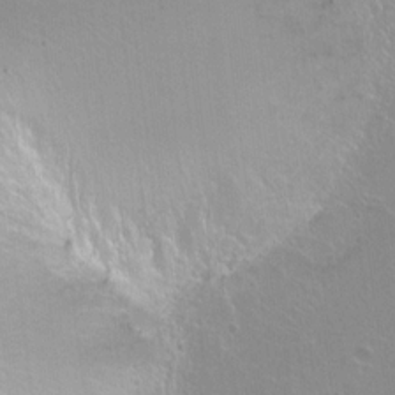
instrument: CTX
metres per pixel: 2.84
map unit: Nhu
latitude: -7.8989
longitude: -43.6316
